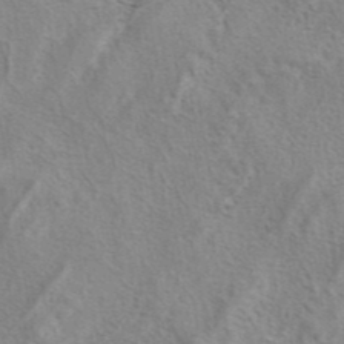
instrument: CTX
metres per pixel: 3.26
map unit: eAb
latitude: 41.5560
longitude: 105.0675
